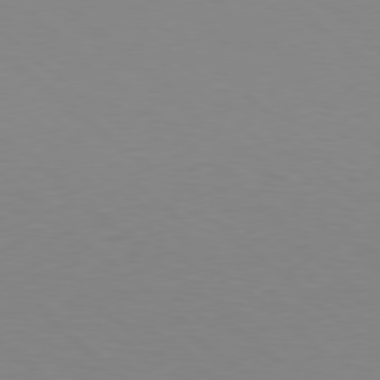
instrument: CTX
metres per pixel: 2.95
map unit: Hpe
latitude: 78.3845
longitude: -165.6127
